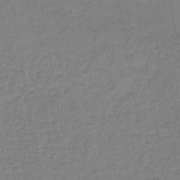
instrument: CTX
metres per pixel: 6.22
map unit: lHb
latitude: -41.7855
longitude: 60.8408
